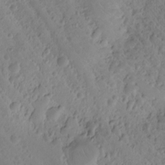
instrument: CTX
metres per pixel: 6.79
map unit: Hto
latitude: -8.2739
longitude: -41.5182
